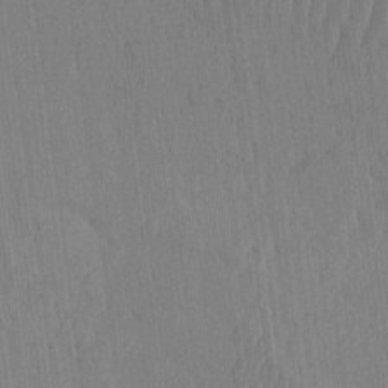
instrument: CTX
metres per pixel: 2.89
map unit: HNhu
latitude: -3.5021
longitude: 14.5763
